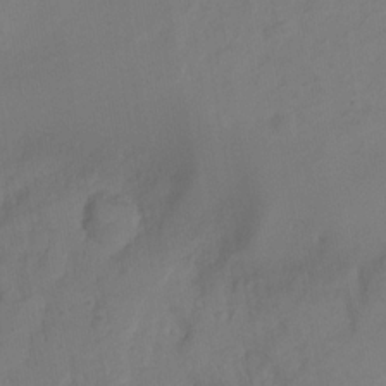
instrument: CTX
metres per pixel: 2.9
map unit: Ht
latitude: -5.0864
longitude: -62.6113
